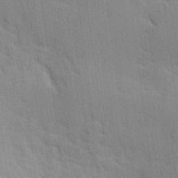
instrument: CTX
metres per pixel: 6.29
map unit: Ave
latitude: 9.8583
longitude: -102.8191
